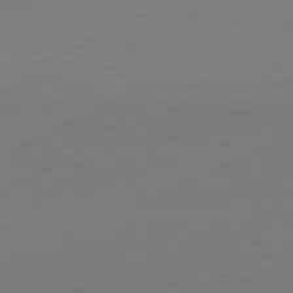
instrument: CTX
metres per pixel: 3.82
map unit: Hpe
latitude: -81.8045
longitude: 13.0109
